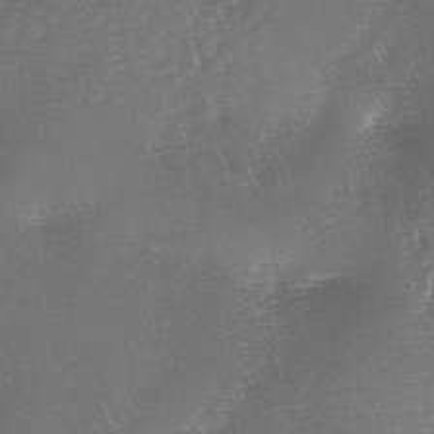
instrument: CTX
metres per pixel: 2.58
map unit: lAa
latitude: -4.4440
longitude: -128.6868
